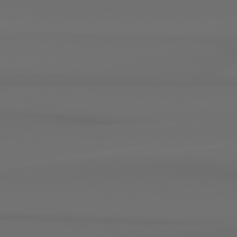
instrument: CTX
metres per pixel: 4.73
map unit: Hpe
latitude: 78.4601
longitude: -136.7435
